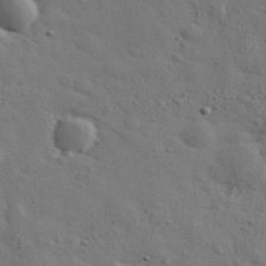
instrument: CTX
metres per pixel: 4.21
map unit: eHh
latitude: 30.3468
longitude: -69.1025
